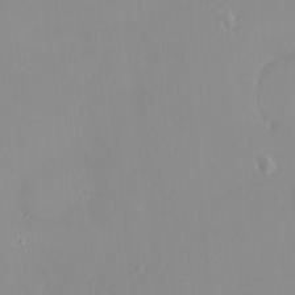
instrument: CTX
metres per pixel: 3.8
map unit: HNhu
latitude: 3.5749
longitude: 7.3132
